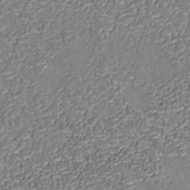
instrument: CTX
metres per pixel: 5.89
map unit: Nhu
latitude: -38.6708
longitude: -85.5749
